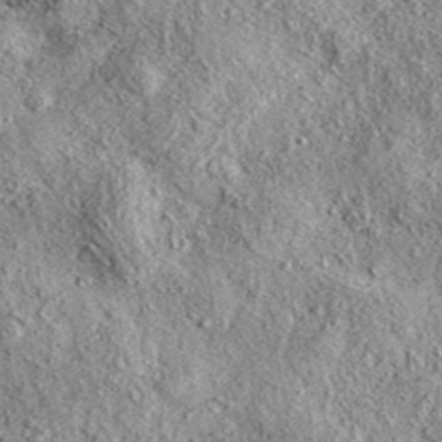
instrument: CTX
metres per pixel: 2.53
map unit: eAb
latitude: 37.3670
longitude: 109.8044
